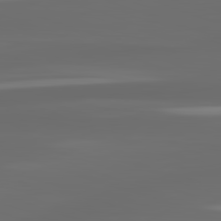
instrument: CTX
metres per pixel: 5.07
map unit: lApd
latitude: 82.7246
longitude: -135.9528
